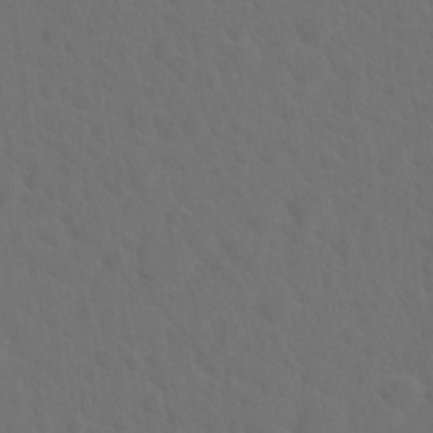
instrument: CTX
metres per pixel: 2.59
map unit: Hto
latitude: 19.7071
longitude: -39.9339
